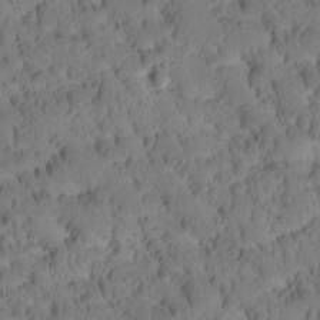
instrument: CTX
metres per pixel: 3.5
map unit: Htu
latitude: -3.5588
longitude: 172.9730
